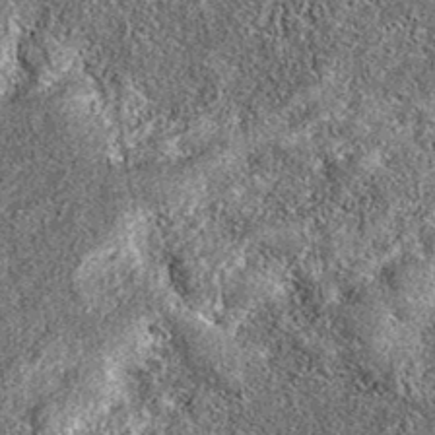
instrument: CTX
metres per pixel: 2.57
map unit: eAb
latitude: 36.5923
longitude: 106.6707
